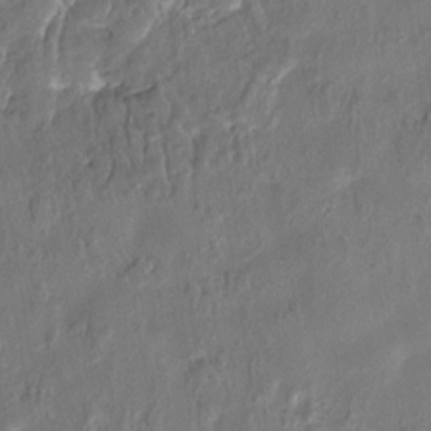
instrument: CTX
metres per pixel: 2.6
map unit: HNhu
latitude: 3.8772
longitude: -7.6505
